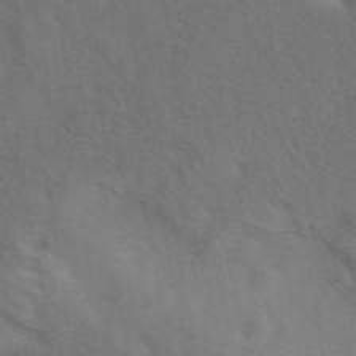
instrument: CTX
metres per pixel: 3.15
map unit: eAb
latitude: 41.8961
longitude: 108.0661
